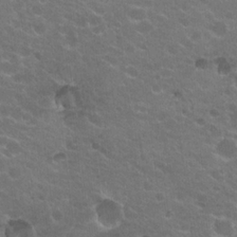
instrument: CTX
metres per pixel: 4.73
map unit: Hto
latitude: 20.1389
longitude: -35.7638
